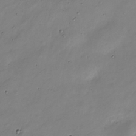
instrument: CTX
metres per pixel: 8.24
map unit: Nve
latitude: -25.8044
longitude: 106.4440
